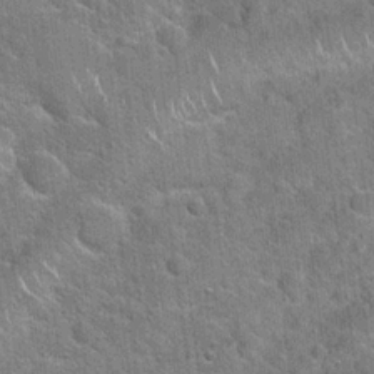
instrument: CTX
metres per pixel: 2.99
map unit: Hto
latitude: 20.6491
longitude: -51.3103
